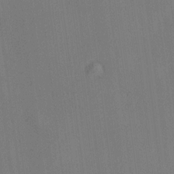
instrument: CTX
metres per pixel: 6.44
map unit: HNhu
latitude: 8.5357
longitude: 16.1417
